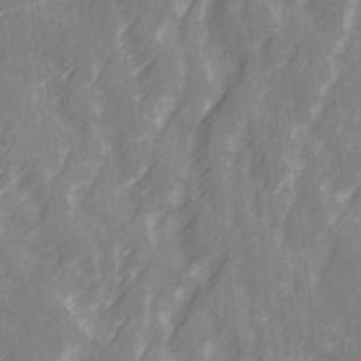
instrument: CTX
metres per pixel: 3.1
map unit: Ave
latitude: 20.1767
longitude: -131.8962
